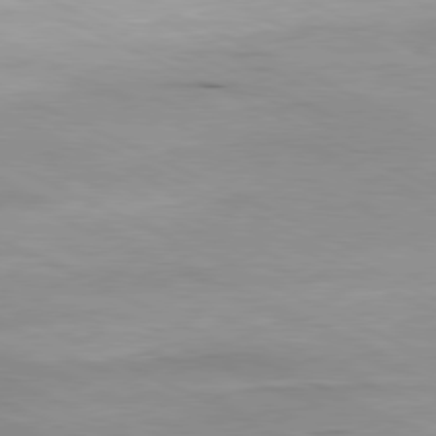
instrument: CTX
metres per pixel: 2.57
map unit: Ap
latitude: -81.3132
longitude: -92.0633
